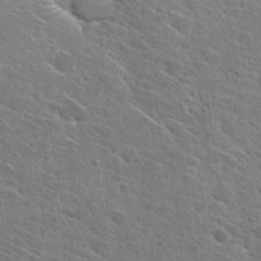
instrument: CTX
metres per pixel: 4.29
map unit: Hto
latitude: 27.7639
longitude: -45.2915
